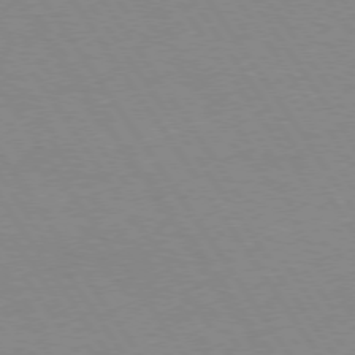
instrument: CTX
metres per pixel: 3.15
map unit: Hpe
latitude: 74.1767
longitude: -140.5734
